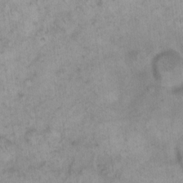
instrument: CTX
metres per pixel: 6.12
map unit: eHh
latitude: 14.9325
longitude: -66.3845
